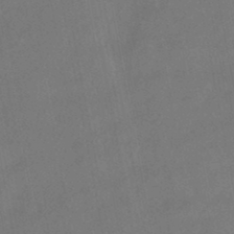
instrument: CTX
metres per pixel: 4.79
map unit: HNhu
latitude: -41.3509
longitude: 103.3132
